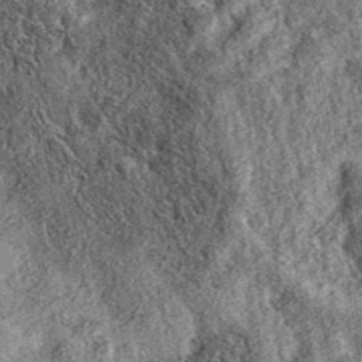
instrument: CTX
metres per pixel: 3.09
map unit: eAb
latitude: 37.0836
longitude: 107.4265
